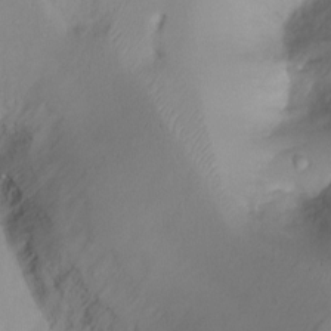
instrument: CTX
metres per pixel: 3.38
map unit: Ht
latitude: -6.8975
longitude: -29.4237
